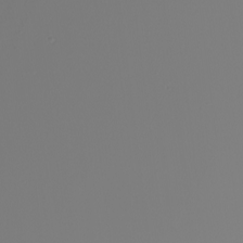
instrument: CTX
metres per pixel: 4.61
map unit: Nhu
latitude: -5.7477
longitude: -96.1578
